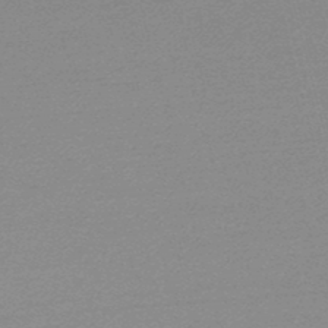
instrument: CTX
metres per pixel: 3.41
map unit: lHb
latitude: -47.5021
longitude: 68.1605
